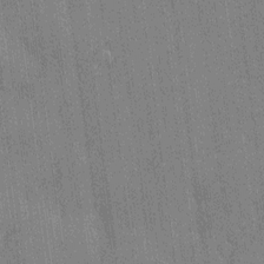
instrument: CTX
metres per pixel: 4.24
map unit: Htu
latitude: -8.4251
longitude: 176.5007
